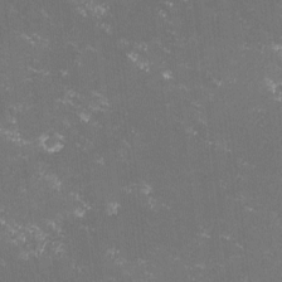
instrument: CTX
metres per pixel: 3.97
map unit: lHvf
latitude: -13.4077
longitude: -100.5735
